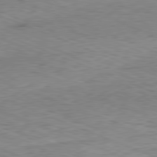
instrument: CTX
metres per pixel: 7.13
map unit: Ap
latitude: -81.7478
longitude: -82.1199
